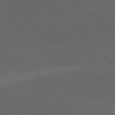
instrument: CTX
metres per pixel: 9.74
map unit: lApd
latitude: 77.8772
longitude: -55.8583
